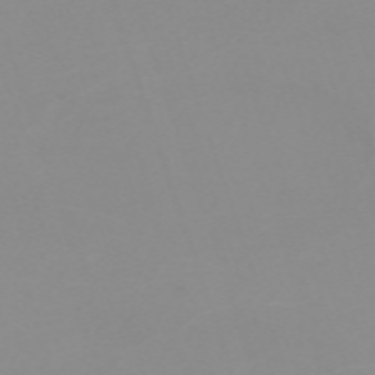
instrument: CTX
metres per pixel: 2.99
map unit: eHh
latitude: -63.4454
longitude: 49.0109
